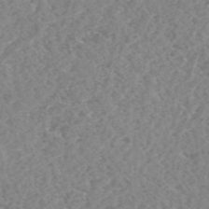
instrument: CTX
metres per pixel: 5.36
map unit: HNhu
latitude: -48.7275
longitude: 29.8233
